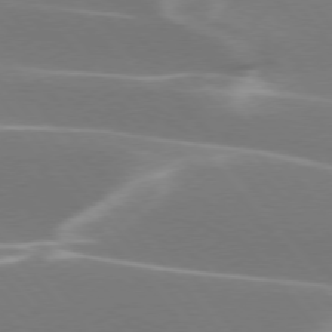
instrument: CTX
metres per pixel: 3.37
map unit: lApd
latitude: 75.5749
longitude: -63.4427
